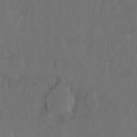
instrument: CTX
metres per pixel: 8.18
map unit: Hto
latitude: 8.2145
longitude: -35.1214
